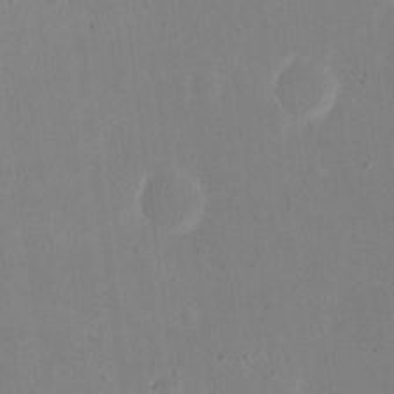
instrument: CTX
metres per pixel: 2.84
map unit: eHh
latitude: 18.4601
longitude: -70.9325
